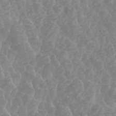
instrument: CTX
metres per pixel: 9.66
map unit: ANa
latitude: 45.0269
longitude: 24.9164
